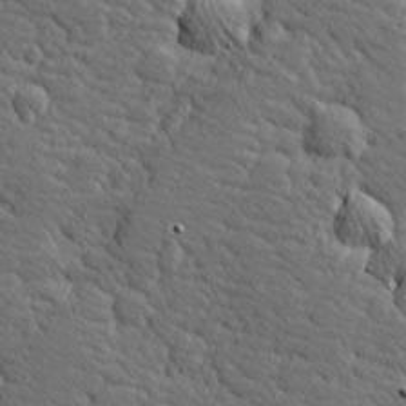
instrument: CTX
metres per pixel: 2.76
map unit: Hve
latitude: 26.2901
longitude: 144.3117
